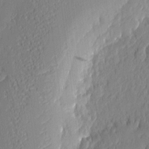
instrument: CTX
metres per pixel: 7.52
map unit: eHh
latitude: 4.1767
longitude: -76.2900
